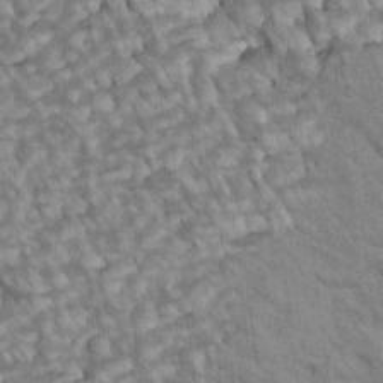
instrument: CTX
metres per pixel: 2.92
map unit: Htu
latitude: 2.1200
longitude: 143.1242
